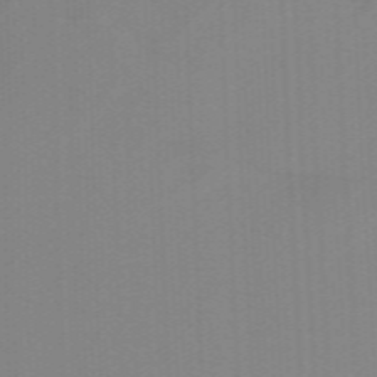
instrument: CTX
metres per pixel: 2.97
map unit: lHb
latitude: -48.4818
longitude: 83.4265
